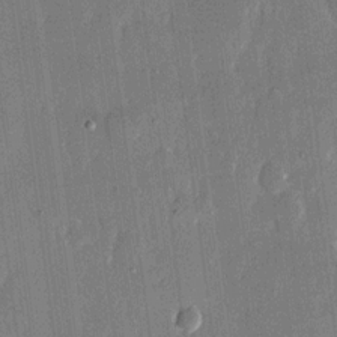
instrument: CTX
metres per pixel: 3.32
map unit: eHh
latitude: 13.9150
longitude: -71.2159
